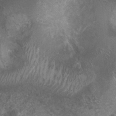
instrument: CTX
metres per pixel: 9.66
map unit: Nhu
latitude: 7.6694
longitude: -20.6301
